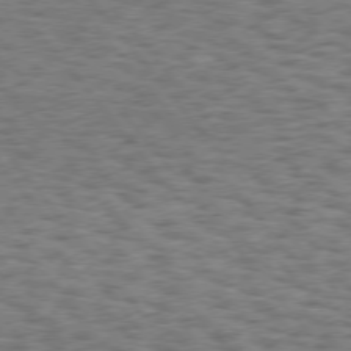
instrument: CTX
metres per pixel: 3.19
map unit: Hpe
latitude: 75.1025
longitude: -135.3481
